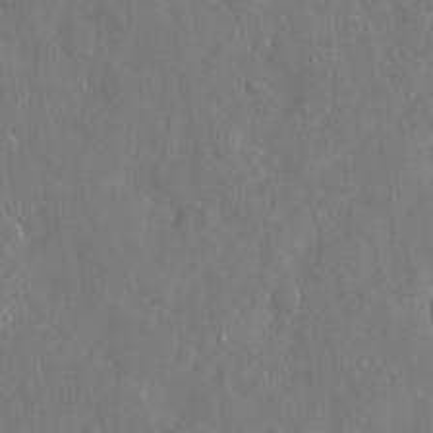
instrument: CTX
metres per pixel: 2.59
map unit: eHh
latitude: 10.4034
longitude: -71.1781
